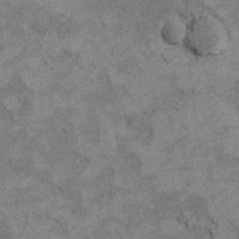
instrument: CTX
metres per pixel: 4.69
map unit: Hto
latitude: 9.4993
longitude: -36.6490
